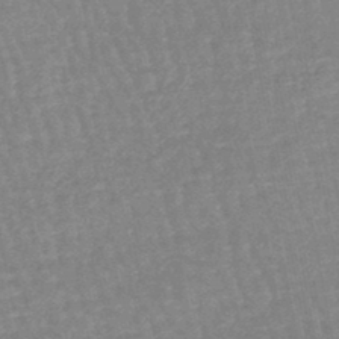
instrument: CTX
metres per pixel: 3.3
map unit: eHb
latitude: -45.4077
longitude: 80.2740
